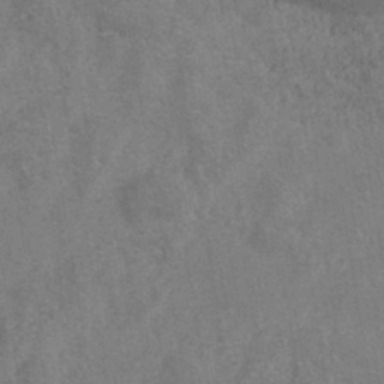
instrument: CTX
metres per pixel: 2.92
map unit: eHh
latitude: -40.2172
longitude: -29.6316
